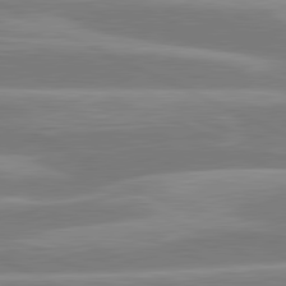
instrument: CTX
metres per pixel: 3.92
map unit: lApd
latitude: 81.1781
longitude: -135.4804
